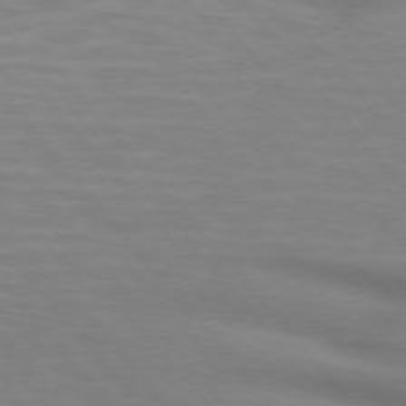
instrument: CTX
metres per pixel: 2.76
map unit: lApd
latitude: 74.9136
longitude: -60.3278
